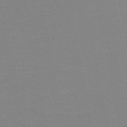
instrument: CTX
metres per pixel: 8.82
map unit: HNb
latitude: -48.7275
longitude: -49.6316
